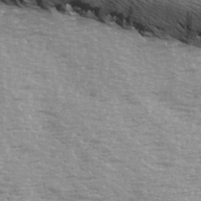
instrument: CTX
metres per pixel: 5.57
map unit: Ave
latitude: 14.3657
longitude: -104.8002
